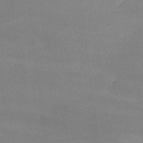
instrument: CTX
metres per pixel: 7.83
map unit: lHvf
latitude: -9.6533
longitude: -101.1781
